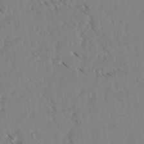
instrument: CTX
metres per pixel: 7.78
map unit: lAvf
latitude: 3.2537
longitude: -105.1592
